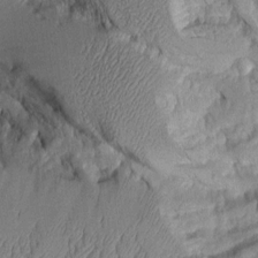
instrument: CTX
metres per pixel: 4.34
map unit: Aa
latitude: 9.1403
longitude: -128.0444
